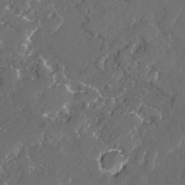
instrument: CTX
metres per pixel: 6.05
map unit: lAvf
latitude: -1.9367
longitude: -107.3104
